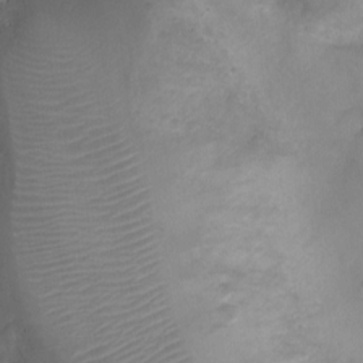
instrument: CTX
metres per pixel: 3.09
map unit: Ht
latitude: -4.0094
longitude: -19.2915
